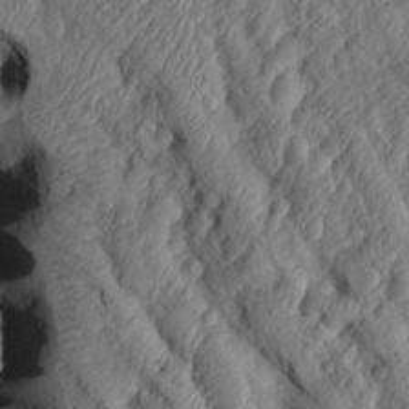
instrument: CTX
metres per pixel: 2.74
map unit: Htu
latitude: -5.9556
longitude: 157.3132
